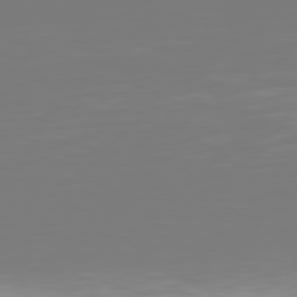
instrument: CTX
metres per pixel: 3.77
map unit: Hpe
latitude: 77.6694
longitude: -141.5938
